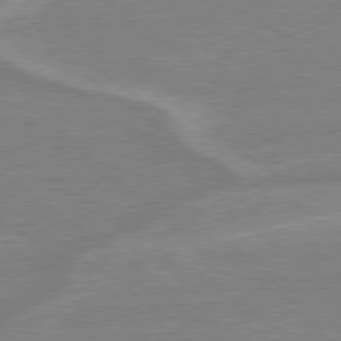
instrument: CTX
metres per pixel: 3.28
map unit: lApd
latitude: 79.0648
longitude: -164.6302
